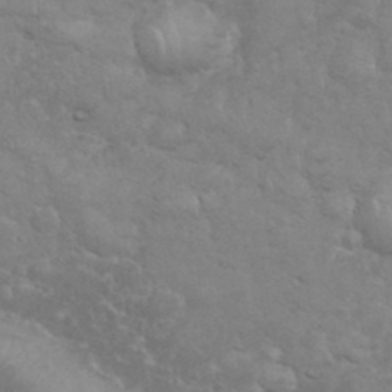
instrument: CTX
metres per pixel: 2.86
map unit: eHh
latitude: 35.8394
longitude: -62.5168
